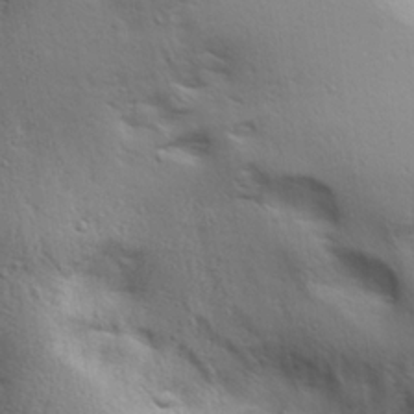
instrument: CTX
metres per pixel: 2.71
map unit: lAa
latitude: 18.5356
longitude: -138.4412
